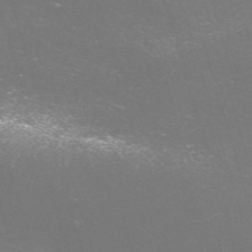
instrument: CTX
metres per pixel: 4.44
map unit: Nve
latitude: -59.6910
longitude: 60.2551
